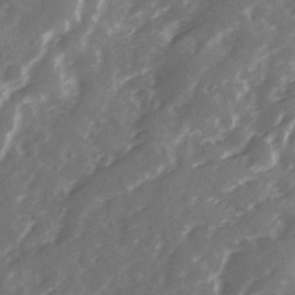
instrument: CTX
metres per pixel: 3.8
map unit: Ave
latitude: 13.4993
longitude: -103.4237
